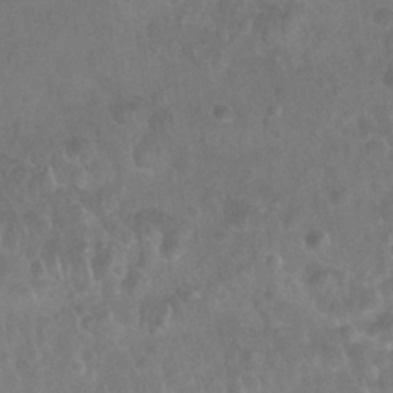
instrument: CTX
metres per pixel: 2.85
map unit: Nhu
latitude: 27.2537
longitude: -62.9136
